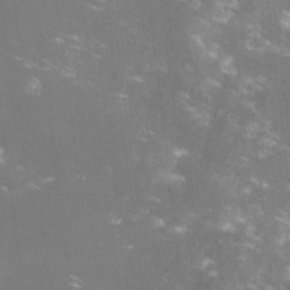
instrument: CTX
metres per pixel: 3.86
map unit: lHvf
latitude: -14.5196
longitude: -101.1214
